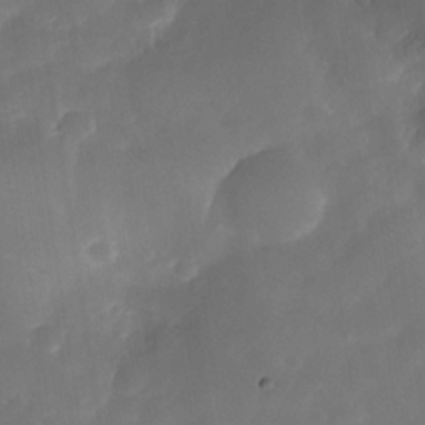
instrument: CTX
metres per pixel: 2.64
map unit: Nhe
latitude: -34.8786
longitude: -145.5938
